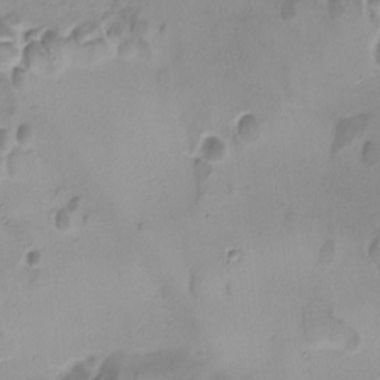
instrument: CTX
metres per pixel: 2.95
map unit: Ave
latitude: -8.8030
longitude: -122.3845
